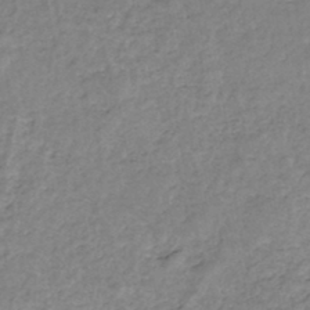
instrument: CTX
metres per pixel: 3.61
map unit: eHh
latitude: -46.0850
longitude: -29.3670
